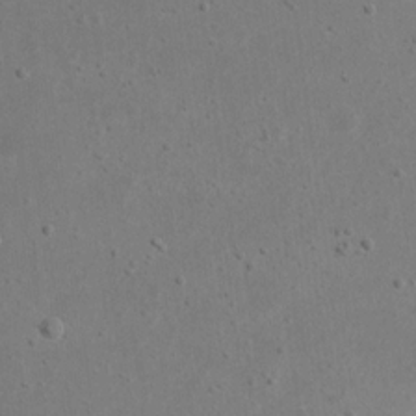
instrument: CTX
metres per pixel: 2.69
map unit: eHh
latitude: 16.7435
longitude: -71.9906
